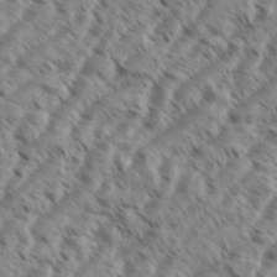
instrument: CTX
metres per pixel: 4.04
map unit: eHh
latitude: 36.1011
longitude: -138.5924
